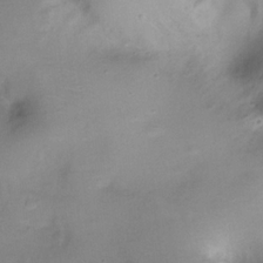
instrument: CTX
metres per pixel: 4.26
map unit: Ht
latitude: -10.5196
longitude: -39.1403
